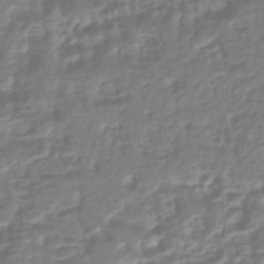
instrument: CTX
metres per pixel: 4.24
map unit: HNhu
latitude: -45.1809
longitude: 100.0661
